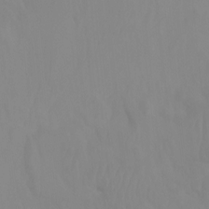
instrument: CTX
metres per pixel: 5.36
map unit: Nhu
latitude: -12.2362
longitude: -63.3104
